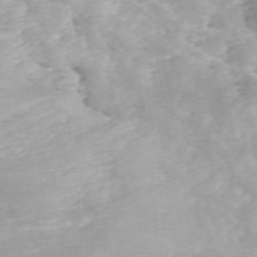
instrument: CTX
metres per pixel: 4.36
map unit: ANa
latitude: 41.7827
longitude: 33.7856
